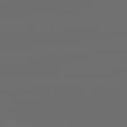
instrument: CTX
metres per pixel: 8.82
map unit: lApd
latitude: 82.2900
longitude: -153.4049
